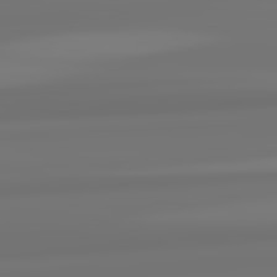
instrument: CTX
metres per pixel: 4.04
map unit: lApd
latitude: 82.6490
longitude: 171.5021
